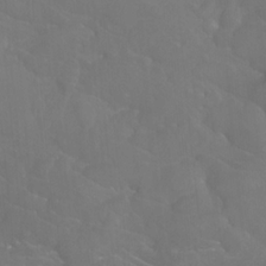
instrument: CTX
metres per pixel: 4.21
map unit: Htu
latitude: -7.1053
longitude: -48.4034
